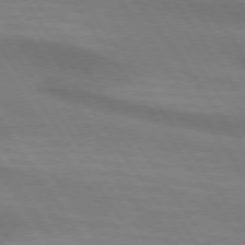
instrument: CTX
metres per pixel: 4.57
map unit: lApd
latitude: 74.3467
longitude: -63.1592
